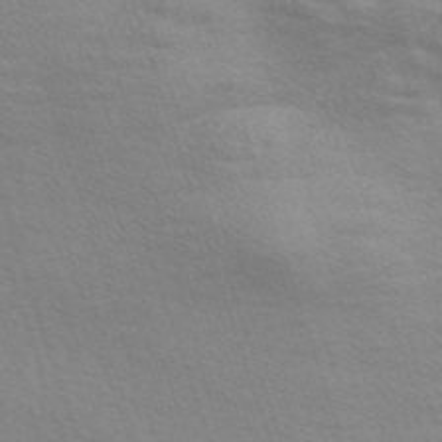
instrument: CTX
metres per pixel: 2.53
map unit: Nve
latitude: -56.9919
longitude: 59.5210
